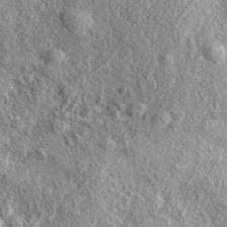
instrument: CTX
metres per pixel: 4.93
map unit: eAb
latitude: 38.2522
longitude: 109.6155
